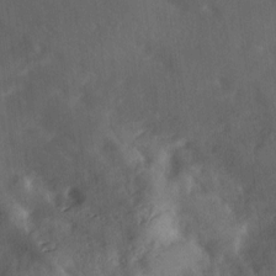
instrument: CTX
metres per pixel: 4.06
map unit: Ave
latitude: 18.2333
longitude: -131.4805
